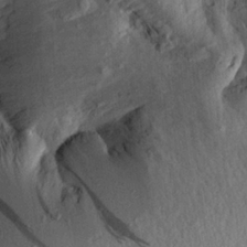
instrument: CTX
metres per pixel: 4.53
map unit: Aa
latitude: 19.7071
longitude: -146.1389
